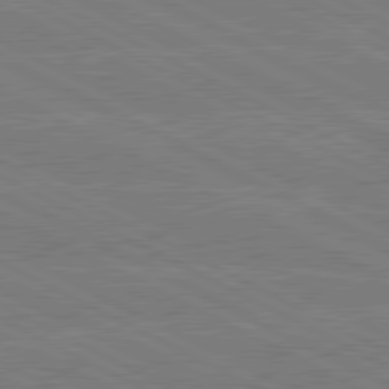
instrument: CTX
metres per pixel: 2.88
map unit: lApd
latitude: 80.7813
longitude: -127.9150
